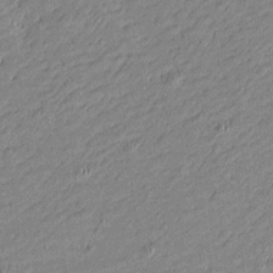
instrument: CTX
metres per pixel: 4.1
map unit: Htu
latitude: -5.8800
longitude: 176.6707
